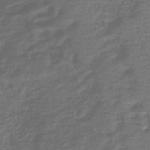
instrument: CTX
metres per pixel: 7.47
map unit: lHb
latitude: -42.6707
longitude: 76.2928
